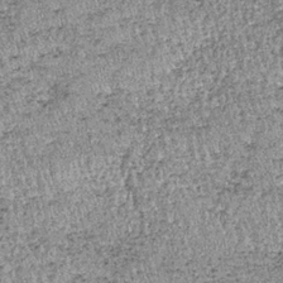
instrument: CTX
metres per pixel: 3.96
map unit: lHb
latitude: -37.2187
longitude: 67.0109
